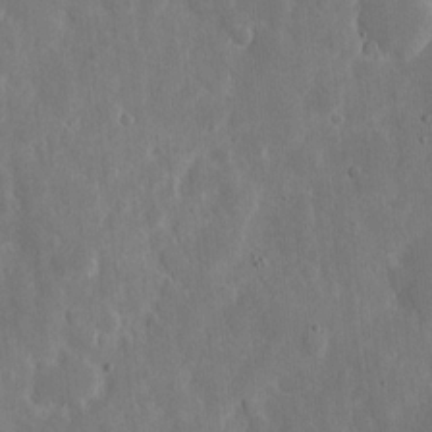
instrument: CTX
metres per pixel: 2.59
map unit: eHh
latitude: 7.2348
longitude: -70.4790
